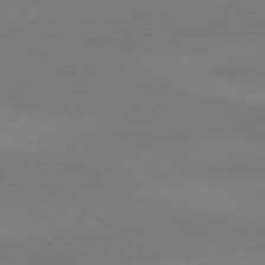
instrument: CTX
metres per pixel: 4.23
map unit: Ap
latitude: -79.3509
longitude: -54.7435
